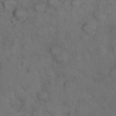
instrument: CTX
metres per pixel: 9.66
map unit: eHh
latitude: 22.9514
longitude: -60.0633
